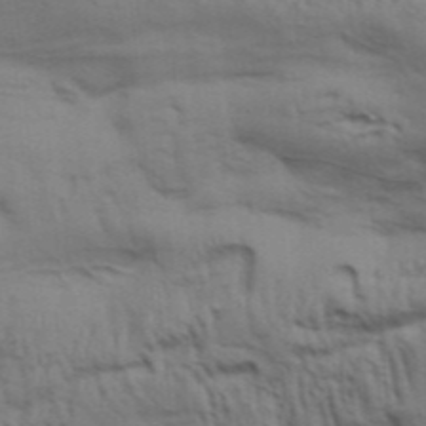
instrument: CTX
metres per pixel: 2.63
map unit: Aa
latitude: 32.5357
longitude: -135.9717
